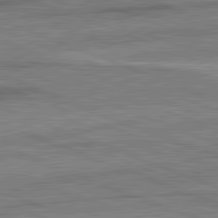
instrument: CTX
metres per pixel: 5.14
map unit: lApd
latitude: 82.3467
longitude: -161.2159
